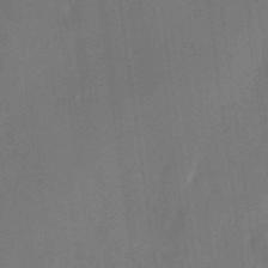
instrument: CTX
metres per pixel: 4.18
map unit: Nhu
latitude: -28.9164
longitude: -69.8961
